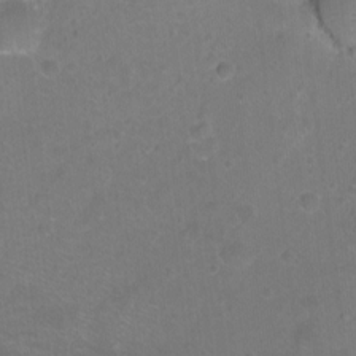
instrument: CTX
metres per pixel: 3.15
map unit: Ht
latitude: -5.6910
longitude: -36.3467
